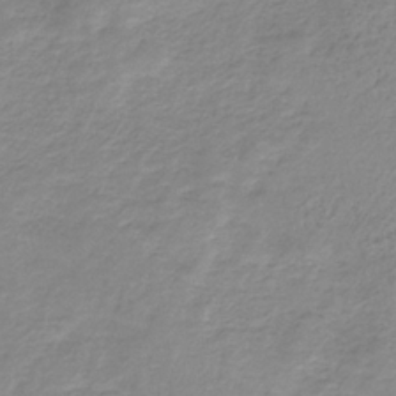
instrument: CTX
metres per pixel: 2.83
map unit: HNb
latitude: -31.8422
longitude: 62.9730
